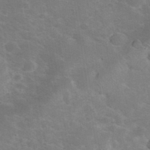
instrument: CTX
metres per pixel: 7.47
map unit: eHh
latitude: 37.5371
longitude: -66.2900
